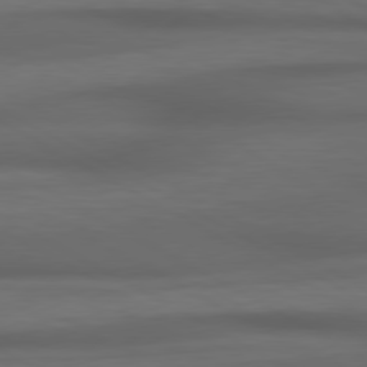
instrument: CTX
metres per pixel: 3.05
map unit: lApd
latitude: 79.1592
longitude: -119.3292
